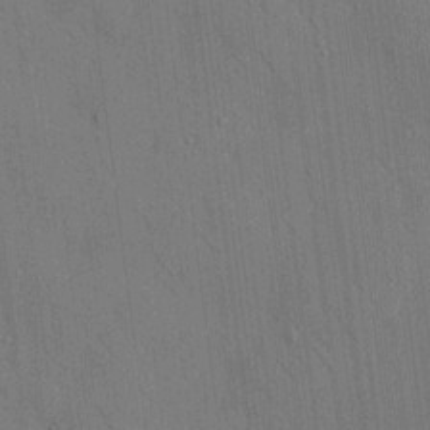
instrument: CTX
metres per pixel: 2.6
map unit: HNhu
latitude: 12.4601
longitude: 10.0661
